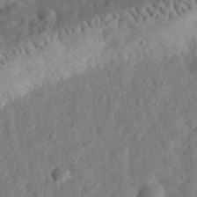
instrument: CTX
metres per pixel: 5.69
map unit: eHh
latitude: 32.2711
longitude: -75.4615
